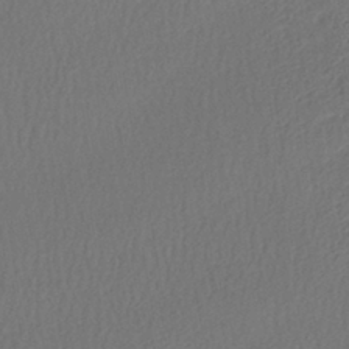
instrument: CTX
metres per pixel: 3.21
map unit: lHb
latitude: -39.2754
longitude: 68.8030
